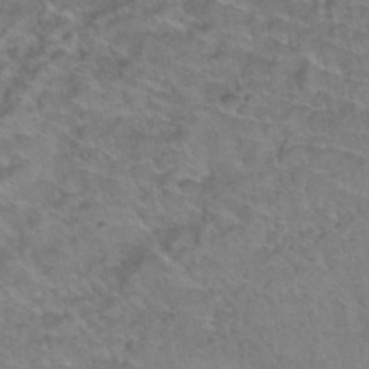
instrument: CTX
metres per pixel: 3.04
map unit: Hto
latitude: 37.8772
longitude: -42.4223
